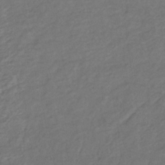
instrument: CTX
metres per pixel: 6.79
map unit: lHb
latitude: -37.8044
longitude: 70.5007
